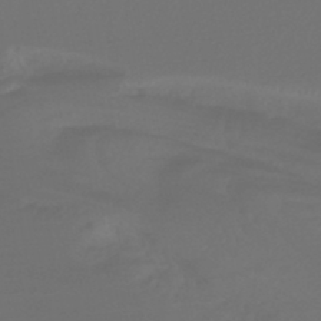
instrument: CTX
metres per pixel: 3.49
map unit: lHb
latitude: -43.6343
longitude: 78.0661
